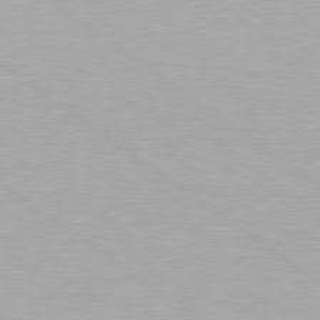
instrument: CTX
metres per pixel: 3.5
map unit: Hpe
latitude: 79.3671
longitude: -153.2348
